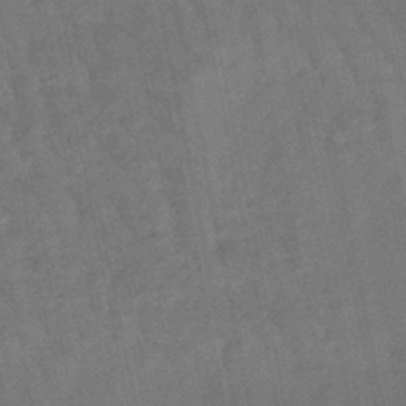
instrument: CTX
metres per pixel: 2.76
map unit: lHb
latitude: -47.7099
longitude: 77.1431
